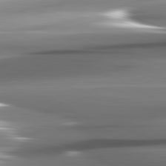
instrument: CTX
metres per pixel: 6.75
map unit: lApd
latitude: 82.2711
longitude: -141.2348
